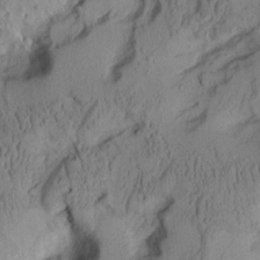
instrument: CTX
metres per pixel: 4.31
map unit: Aa
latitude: 8.1389
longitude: -127.7828
